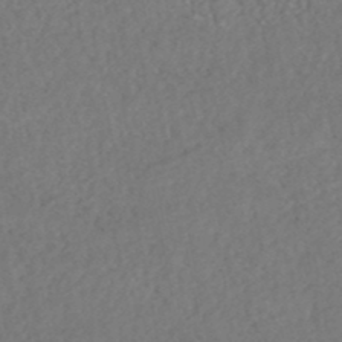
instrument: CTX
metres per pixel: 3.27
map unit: HNhu
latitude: -47.6910
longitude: 98.0094
